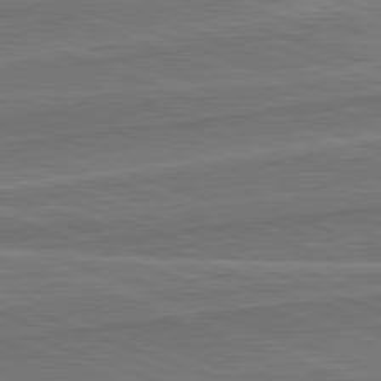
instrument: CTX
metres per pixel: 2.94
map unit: lApd
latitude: 82.3656
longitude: 140.2739
